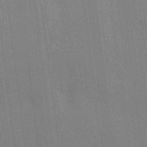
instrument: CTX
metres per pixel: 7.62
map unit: HNhu
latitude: 14.7813
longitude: 12.9920
